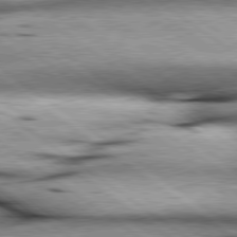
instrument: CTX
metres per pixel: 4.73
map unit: lApd
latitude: 79.5938
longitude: -140.8758
